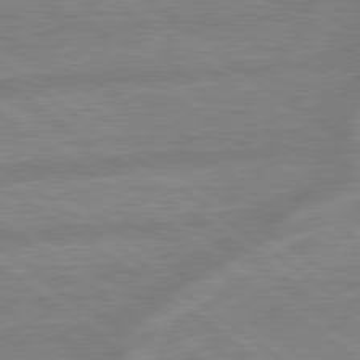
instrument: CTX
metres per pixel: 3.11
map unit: lApd
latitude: 79.2159
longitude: -164.0633
